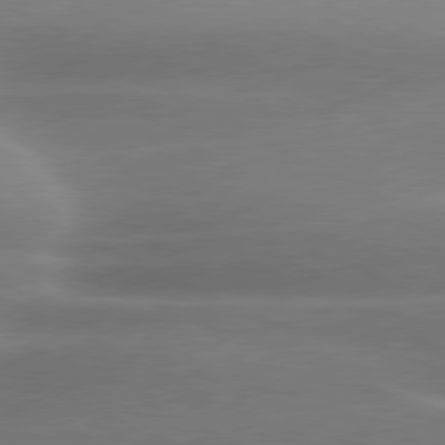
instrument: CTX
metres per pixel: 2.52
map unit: lApd
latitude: 80.4223
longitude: -137.0648
